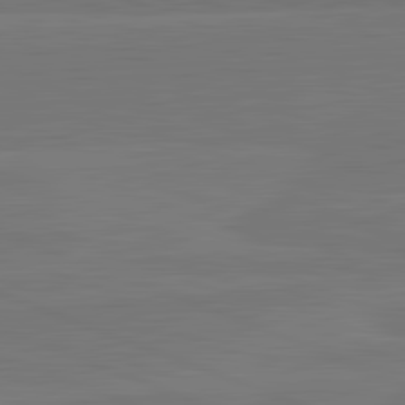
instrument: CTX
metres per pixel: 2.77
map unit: lApd
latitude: 82.4601
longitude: 165.7100
